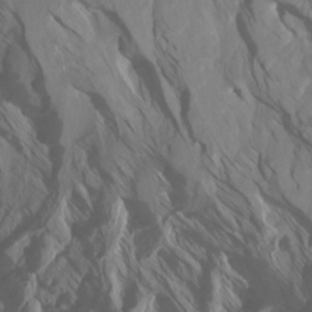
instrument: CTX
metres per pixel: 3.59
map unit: Htu
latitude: -7.3320
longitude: -66.1388
